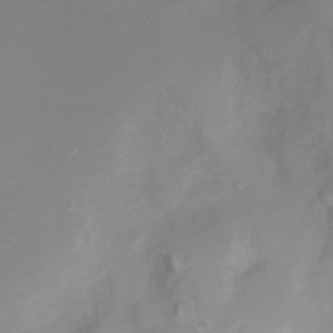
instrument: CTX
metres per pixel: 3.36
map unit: Nhu
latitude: -8.1984
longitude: -72.8380
